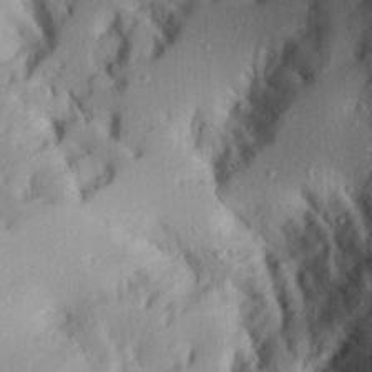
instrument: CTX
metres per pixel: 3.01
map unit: Aa
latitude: 29.5182
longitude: -133.0836
